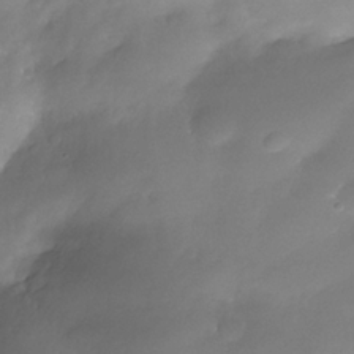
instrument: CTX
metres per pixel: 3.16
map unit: Nhe
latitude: -35.0108
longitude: -145.8772
